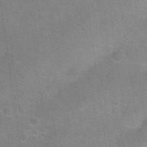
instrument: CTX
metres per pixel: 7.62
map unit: Nhu
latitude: 27.0081
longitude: -55.5749
